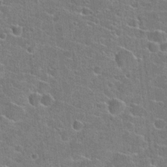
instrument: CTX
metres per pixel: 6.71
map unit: Hto
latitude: 22.7624
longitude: -44.8758
